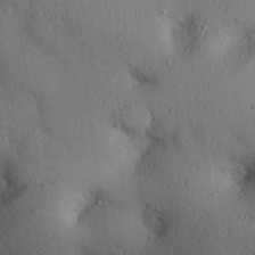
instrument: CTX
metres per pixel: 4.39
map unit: eHh
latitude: 25.4993
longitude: -76.8758
